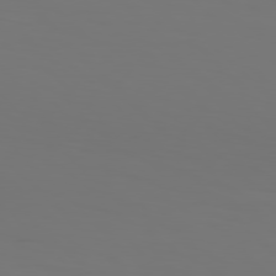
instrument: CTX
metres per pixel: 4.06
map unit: Hpe
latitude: 77.3481
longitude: -134.1955
